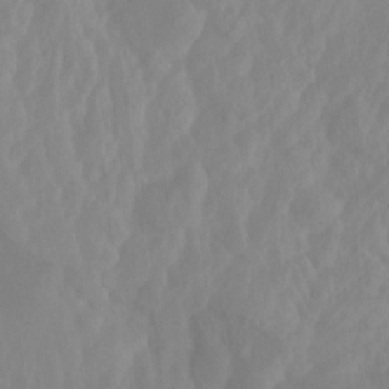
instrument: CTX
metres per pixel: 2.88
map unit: Ht
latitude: -14.2362
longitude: -56.9135
